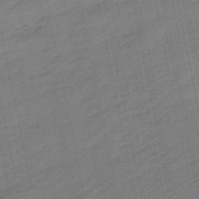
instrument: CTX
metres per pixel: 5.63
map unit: lHb
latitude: -49.6344
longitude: 80.4251
